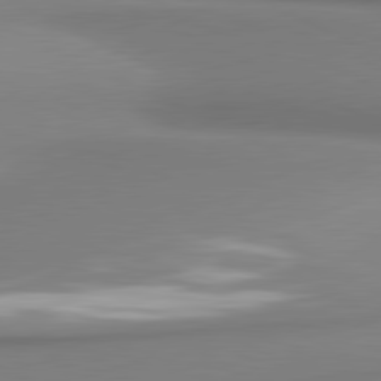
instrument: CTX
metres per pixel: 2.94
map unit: lApd
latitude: 81.1403
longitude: 176.6519
